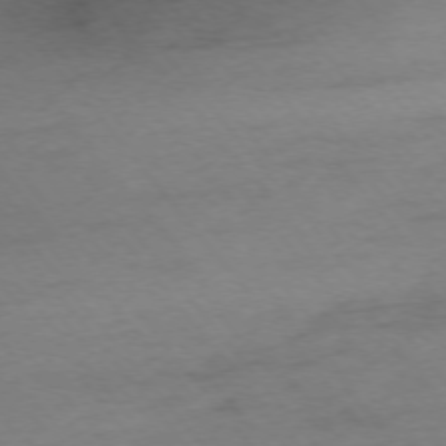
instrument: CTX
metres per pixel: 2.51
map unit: Ap
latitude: -75.4455
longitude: -72.2901
